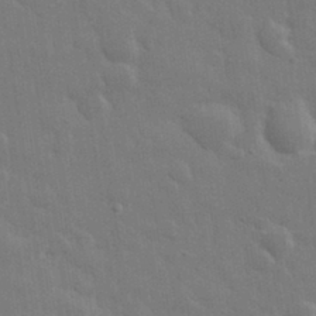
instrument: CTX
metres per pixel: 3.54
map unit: eHh
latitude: 33.0270
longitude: -70.2144
